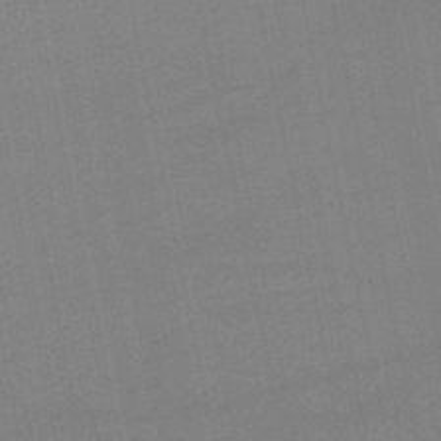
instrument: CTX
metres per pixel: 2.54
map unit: lHb
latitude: -46.1605
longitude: 58.6329
